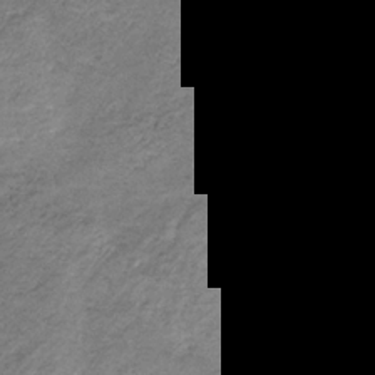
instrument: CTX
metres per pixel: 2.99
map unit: HNb
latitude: -32.6330
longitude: 61.5021
